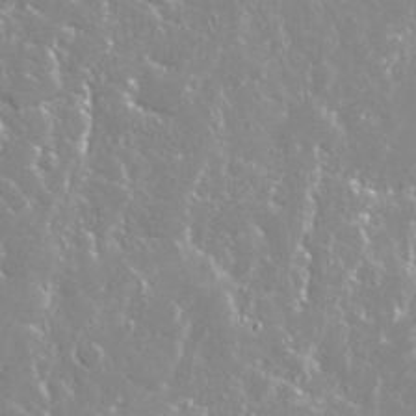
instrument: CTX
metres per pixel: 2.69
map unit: Nhu
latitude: 28.2900
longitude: -60.5168
